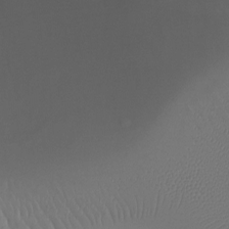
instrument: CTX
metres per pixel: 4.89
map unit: Ht
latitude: -8.2172
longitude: -29.6883
